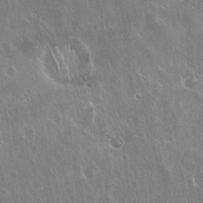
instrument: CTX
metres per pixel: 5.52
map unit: Hto
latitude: 18.7624
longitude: -57.1970
